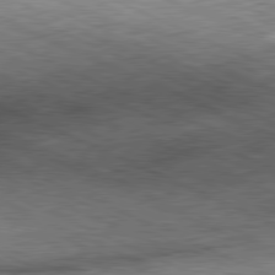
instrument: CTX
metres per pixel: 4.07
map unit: Hpe
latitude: -81.6533
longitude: 11.0487
